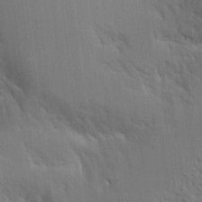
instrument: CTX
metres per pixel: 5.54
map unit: Aa
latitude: 16.4601
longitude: -148.9514
